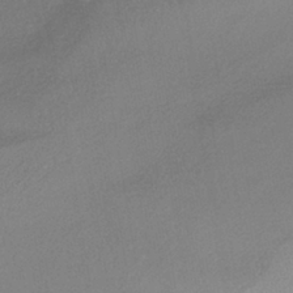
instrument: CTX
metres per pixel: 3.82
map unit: HNhu
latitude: -40.7463
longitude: 94.9541
